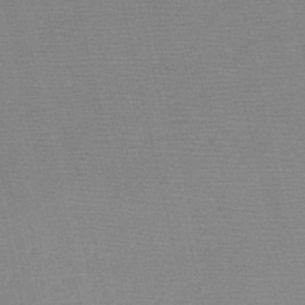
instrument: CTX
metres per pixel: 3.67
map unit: HNb
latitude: -48.0472
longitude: -41.3670
